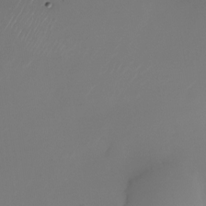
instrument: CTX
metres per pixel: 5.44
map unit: Nhu
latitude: -25.5210
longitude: -71.6316
